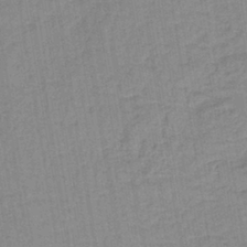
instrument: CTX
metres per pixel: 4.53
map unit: lHb
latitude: -40.0283
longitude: 60.6518
